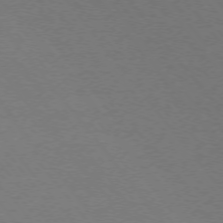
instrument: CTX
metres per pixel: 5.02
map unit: Ap
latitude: -75.5399
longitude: -74.7624
